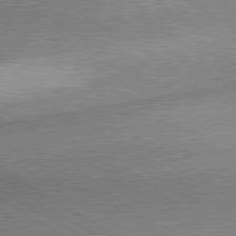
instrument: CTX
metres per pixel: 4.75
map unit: lApd
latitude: 80.4412
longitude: 164.6141
